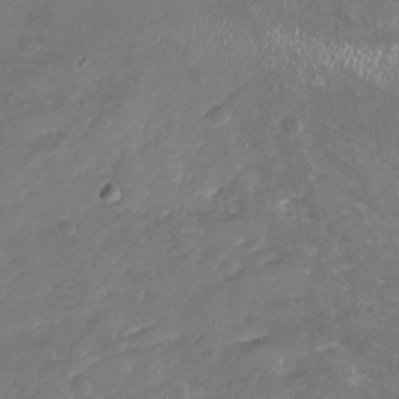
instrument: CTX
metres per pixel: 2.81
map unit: Nhu
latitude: -19.1053
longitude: -57.0458
